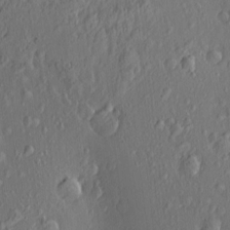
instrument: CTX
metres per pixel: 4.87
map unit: Nve
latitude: -7.3320
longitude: 173.8989
